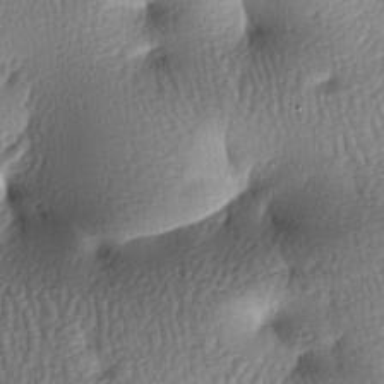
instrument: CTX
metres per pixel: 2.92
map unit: lAa
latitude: -7.3698
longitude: -127.3482
